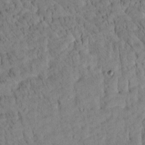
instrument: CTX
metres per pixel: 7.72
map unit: Htu
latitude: -4.5573
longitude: 173.6722
